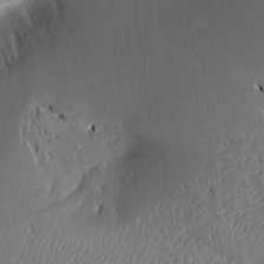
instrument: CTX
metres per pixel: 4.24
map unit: Aa
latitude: 15.5372
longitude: -148.2334
